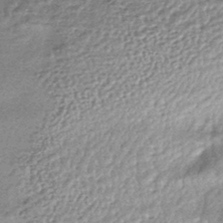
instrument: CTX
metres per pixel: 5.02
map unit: HNhu
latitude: -43.7477
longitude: 93.1998
